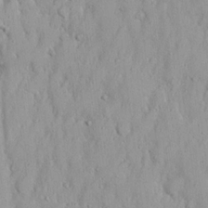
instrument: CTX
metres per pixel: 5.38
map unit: Nhu
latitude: 18.9702
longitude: -72.3279
